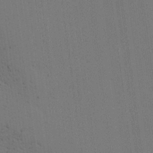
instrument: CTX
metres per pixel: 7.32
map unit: lAa
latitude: 11.8961
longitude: -108.1011
